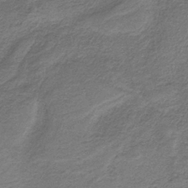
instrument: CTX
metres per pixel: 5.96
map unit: HNb
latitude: -37.4454
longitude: 54.5007
